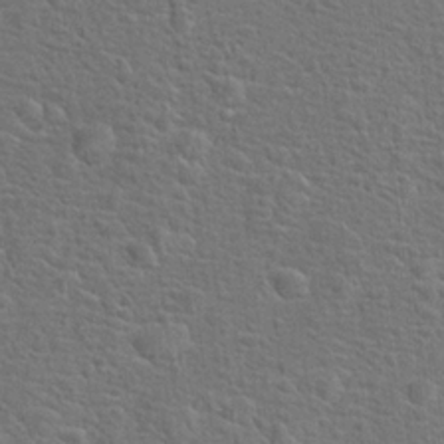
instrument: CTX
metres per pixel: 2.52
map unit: Hto
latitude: 18.5734
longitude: -43.1592
